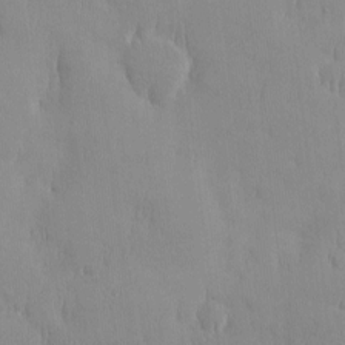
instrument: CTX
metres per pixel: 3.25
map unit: HNhu
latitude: -5.1809
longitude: 15.2754
